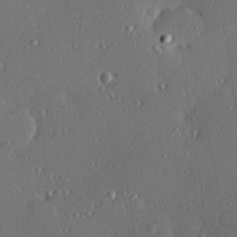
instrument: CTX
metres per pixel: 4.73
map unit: Hve
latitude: 27.8395
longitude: -91.4426
